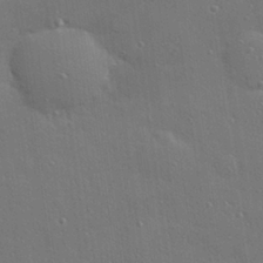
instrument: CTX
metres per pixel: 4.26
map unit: Hve
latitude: 27.8583
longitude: -90.8191
